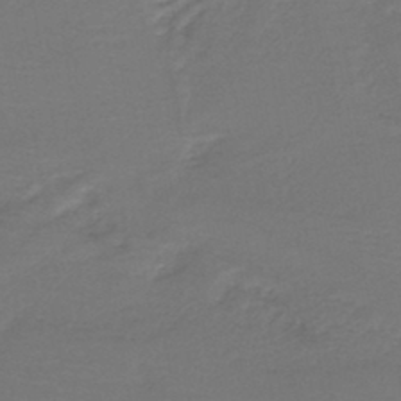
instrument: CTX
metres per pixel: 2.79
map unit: HNb
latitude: -42.7463
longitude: 51.9745
